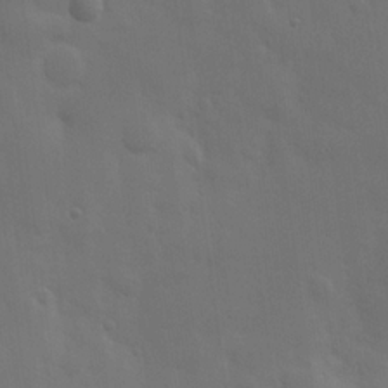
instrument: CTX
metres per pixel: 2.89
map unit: Hve
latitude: 19.7827
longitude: 150.7652
